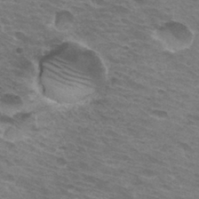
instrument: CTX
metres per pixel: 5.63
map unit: Hto
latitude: 32.5546
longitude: -43.5371
